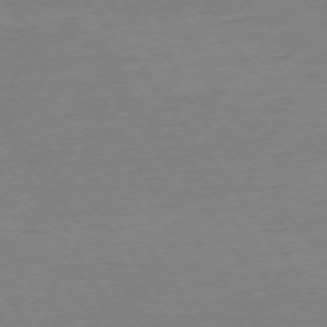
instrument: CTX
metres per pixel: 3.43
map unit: Ap
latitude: -75.0487
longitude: -83.8772
